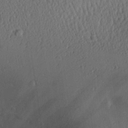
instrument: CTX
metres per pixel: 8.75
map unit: Aa
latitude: 27.0836
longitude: -136.5168
